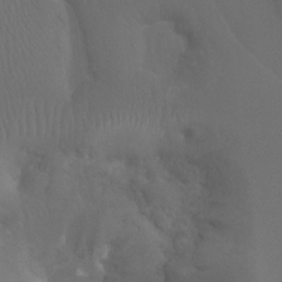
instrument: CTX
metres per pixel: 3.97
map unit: Ht
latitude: -7.8611
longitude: -33.0836
